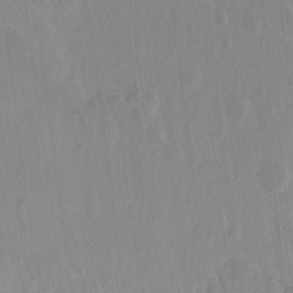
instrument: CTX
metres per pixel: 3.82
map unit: Hto
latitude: -12.4818
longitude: -39.2726
